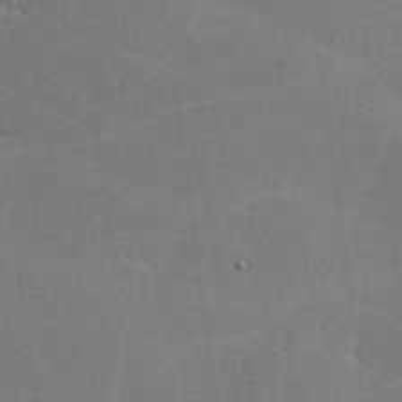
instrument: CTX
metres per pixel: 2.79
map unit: lHvf
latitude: -10.1039
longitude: -102.3278
